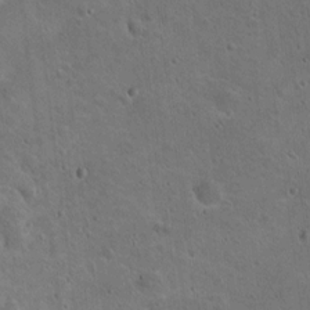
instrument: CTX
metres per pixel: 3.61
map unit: Hto
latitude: 15.9528
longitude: -37.5749
